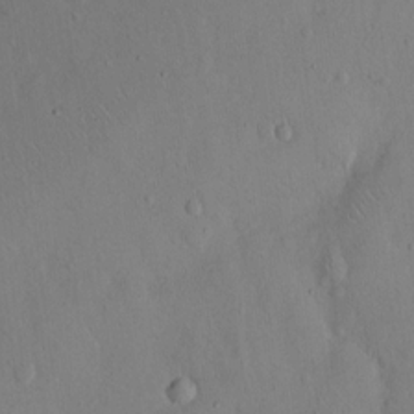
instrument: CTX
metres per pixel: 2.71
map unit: Hto
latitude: 12.8758
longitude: -56.2711
